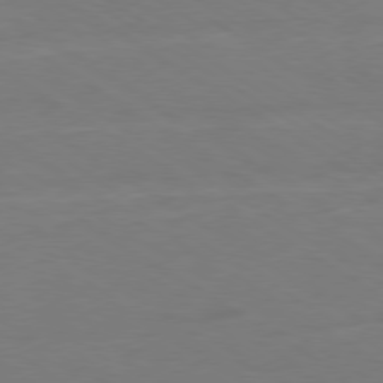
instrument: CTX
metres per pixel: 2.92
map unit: Ap
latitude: -79.8233
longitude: -65.2348
